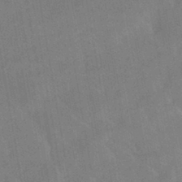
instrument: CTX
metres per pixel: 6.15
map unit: HNhu
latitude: -43.6343
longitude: 91.7289
